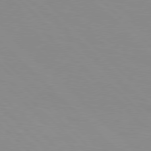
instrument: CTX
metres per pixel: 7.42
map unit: Hpe
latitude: 77.4237
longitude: -160.7624
